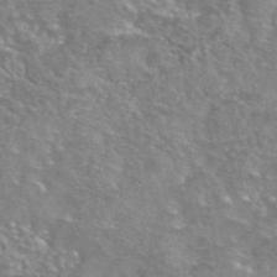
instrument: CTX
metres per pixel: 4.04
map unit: eAb
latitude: 44.8002
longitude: 104.3873
